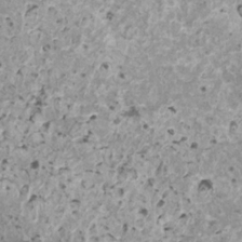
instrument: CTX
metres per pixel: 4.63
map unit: HNhu
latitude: 2.3278
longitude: 5.3320
